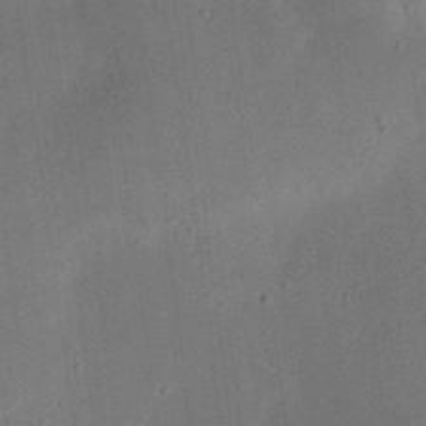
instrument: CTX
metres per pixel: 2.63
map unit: eHh
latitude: 24.0255
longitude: -70.3089
